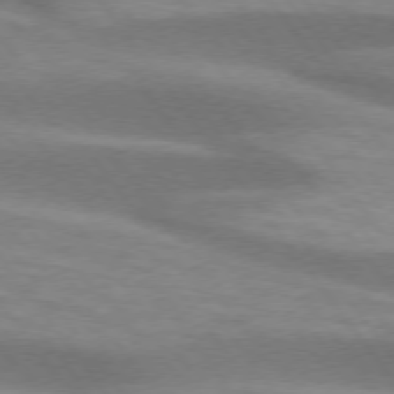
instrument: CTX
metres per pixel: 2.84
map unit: lApd
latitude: 74.5168
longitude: -50.1766
